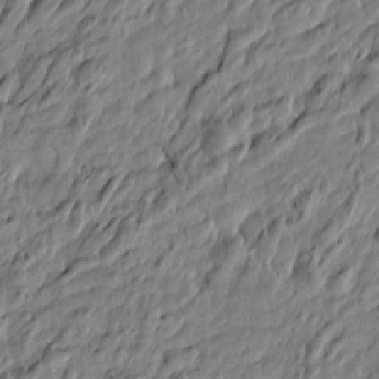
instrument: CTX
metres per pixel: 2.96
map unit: Htu
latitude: -5.5399
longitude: 177.7667
